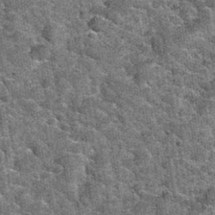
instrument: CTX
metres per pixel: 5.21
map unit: Hto
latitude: 35.1592
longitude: -52.6112
